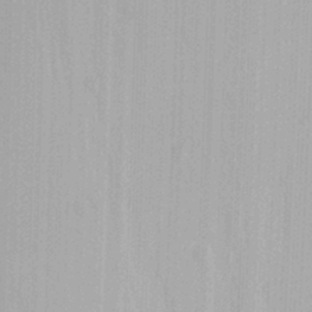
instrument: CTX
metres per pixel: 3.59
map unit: Ave
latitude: 23.0647
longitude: -136.4034
